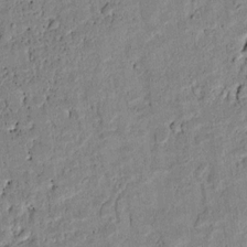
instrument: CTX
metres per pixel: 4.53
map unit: lAvf
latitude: 7.0269
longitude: 168.5951
